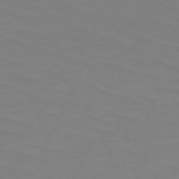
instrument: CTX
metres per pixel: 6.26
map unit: HNb
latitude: -49.2754
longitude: -50.5167
